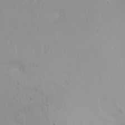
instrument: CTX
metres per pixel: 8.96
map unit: Ht
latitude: -16.6897
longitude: -44.0822
